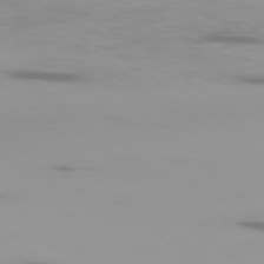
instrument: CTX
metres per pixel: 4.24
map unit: Ap
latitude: -78.9352
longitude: -72.2901
